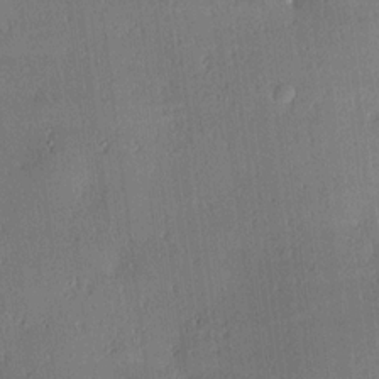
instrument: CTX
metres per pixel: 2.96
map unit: Hve
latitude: 18.4601
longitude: 150.1606
